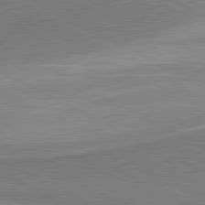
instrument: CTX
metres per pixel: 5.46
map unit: lApd
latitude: 81.2537
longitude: 158.1605
